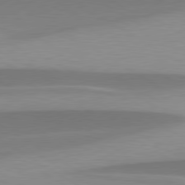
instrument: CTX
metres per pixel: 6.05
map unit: lApd
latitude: 79.8017
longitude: -95.8206
